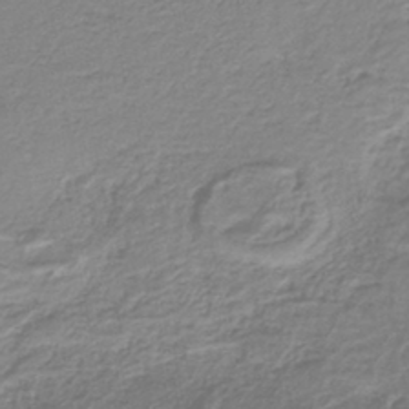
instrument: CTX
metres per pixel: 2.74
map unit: lHb
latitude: -41.7666
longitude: 52.0850
